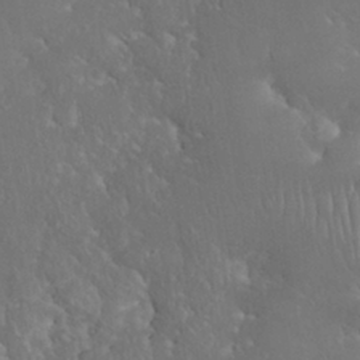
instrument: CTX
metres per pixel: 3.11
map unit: Nhu
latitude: 28.1200
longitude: -66.1199
